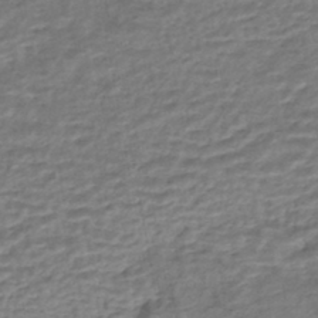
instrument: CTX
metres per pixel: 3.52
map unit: HNhu
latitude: -44.2173
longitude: 102.3117
